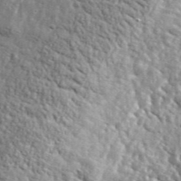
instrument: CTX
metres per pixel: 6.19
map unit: lHvf
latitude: 36.4790
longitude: -86.5923
